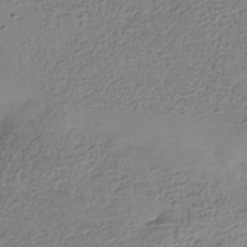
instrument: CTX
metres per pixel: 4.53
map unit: Nhe
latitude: -36.7463
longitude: -178.6869
